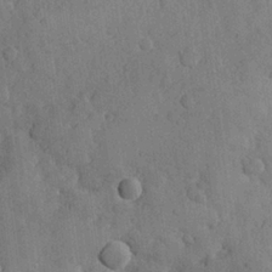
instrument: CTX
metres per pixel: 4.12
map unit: Hve
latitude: 24.3089
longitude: 148.7086
